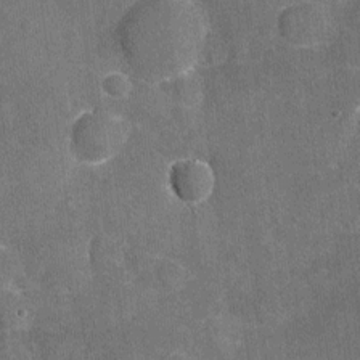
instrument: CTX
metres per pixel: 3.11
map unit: Nhu
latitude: -17.3132
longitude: -56.3656
